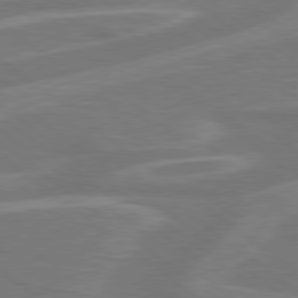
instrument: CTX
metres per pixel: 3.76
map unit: Hpe
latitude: 78.5924
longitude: -126.6491
